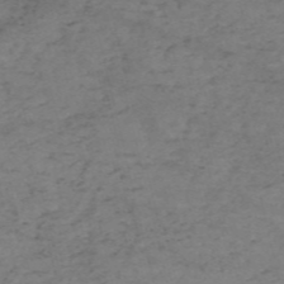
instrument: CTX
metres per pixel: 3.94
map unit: HNb
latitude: -55.4832
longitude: -44.5923
